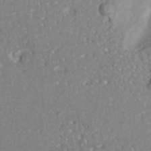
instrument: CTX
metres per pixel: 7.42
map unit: Nhe
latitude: -37.9556
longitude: -117.8961
